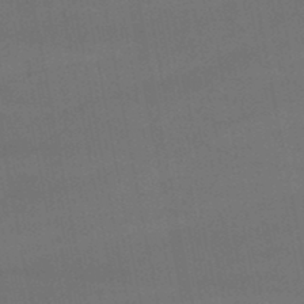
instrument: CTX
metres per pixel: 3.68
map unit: lHb
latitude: -47.7855
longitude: 62.2361
